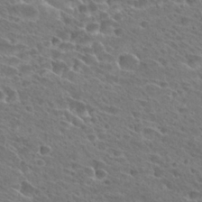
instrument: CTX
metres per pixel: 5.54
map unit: Hto
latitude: 27.7639
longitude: -39.2726
